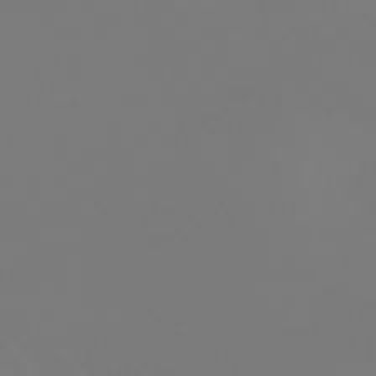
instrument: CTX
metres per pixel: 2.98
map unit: lHb
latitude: -45.8800
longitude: 72.4062
